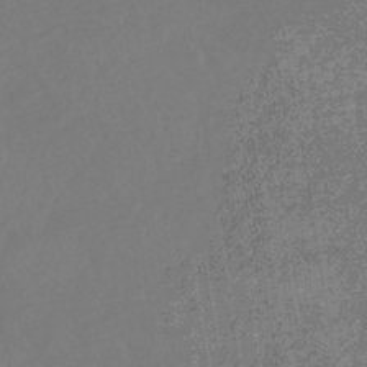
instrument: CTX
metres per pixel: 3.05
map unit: eHb
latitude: -35.8233
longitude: 78.9163
